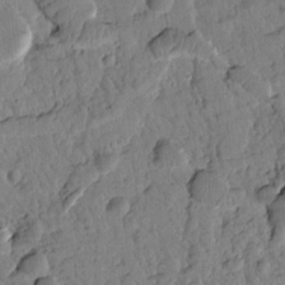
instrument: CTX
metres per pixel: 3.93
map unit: Htu
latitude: 1.2537
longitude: 176.7652
